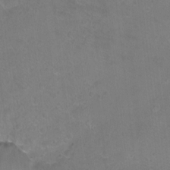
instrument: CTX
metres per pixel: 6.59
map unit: Ht
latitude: -5.6722
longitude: -36.3279
